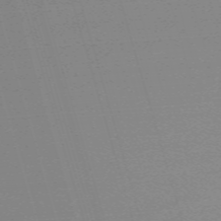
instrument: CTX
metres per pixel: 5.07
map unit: eHh
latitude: -61.1998
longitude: 52.2928
